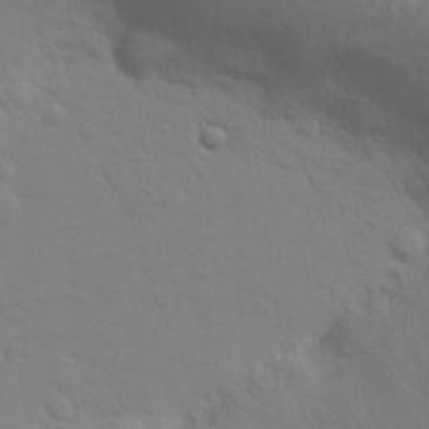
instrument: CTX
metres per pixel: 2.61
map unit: eHh
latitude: 25.2725
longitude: -69.8206
